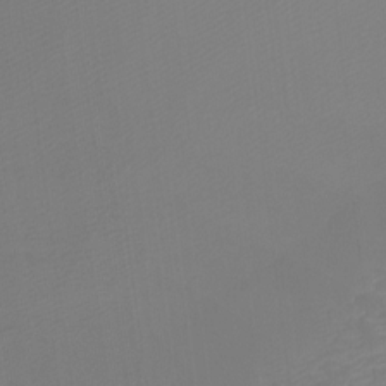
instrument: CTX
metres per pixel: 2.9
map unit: Ht
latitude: -4.7274
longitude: -62.1011
